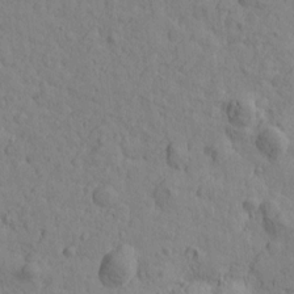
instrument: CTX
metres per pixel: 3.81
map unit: Htu
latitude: -1.3321
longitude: -175.6127
